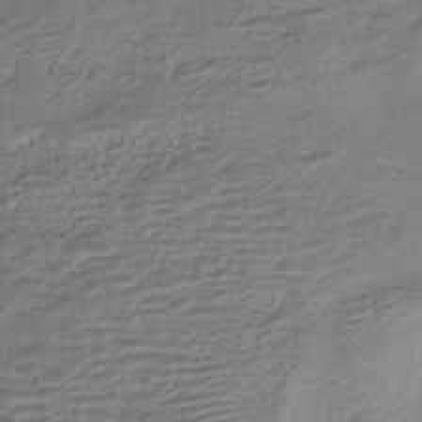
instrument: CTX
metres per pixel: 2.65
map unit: HNhu
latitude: -43.1809
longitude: 102.9164
